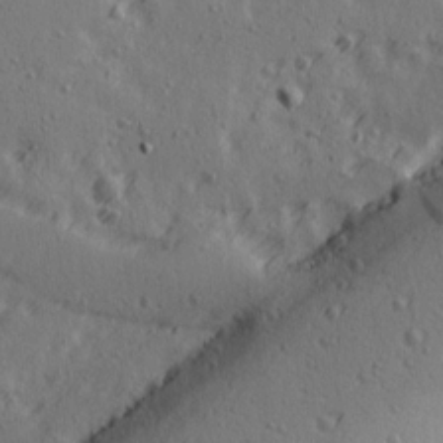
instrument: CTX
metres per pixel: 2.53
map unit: Ave
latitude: 14.4979
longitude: -106.2711
